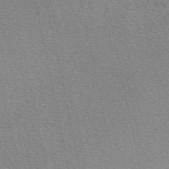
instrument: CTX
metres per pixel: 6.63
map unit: eAb
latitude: 49.1025
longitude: 106.0094
